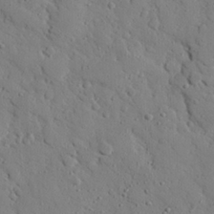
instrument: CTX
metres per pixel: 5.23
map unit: eHh
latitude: 26.6491
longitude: -78.5735
